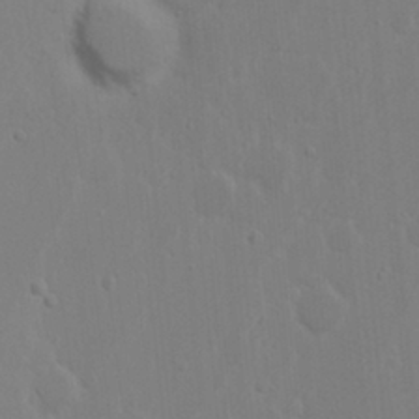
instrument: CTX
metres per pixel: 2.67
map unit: Nhu
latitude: 19.4048
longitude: -73.4427
